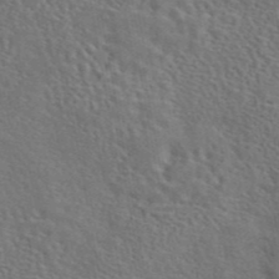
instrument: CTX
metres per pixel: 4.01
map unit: eAb
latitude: 43.6883
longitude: 112.9920
